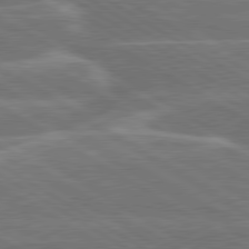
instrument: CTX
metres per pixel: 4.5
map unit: lApd
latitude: 79.9717
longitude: -131.2915
